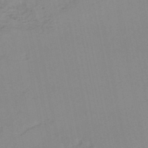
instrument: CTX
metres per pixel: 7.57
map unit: lHb
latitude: -44.8975
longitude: 77.1242
